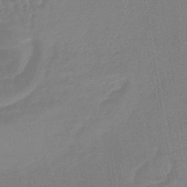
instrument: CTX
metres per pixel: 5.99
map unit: lHb
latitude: -41.6155
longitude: 67.6911
